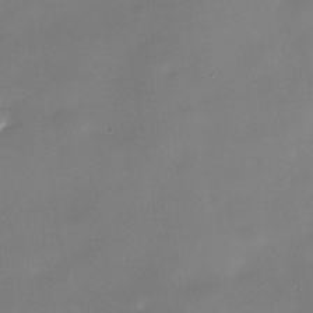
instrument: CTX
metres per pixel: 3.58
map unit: Nhe
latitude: -36.1039
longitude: -90.7435
